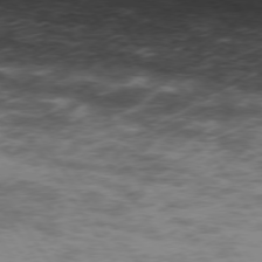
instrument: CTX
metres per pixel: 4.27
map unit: Hpe
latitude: 74.1389
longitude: -142.4034
